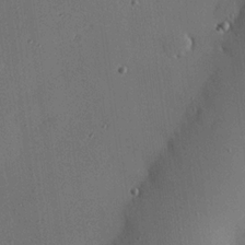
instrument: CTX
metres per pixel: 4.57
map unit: eHh
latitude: 22.5735
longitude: -91.4237
